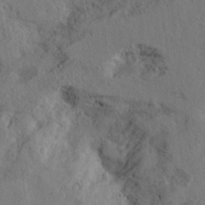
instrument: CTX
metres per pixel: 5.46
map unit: eHh
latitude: 24.3089
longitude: -80.3278
